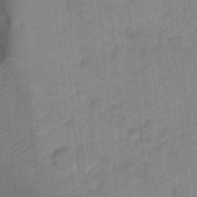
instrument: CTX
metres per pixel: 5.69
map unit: Nhu
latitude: 3.5371
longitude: -17.8394
